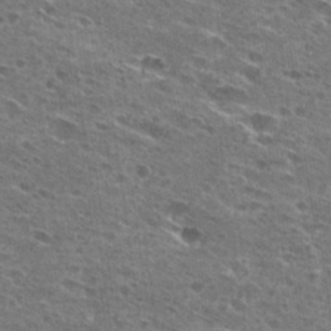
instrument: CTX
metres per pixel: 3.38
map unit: Hto
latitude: 28.0255
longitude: -45.6505
